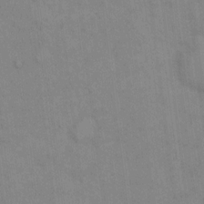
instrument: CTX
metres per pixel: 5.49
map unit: Hto
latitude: 12.5546
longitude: -61.0458
